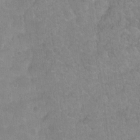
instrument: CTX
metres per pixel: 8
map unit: Hto
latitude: -4.5951
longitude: -36.2334
